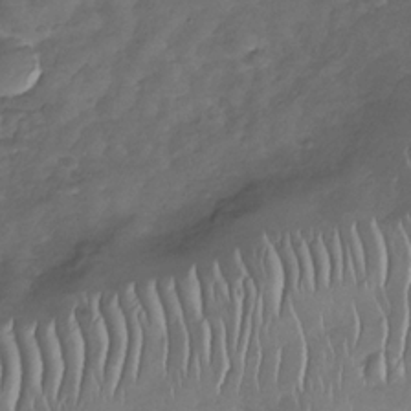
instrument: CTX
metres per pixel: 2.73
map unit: Nhu
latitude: -30.3117
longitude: -59.7828
